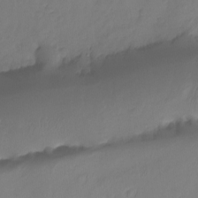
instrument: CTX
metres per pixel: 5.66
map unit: Ht
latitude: -14.5385
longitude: -52.2712
